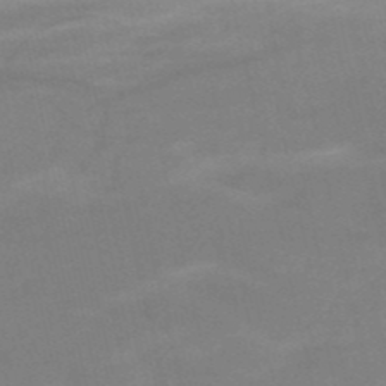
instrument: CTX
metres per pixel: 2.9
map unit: HNb
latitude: -52.9163
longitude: -46.1767
